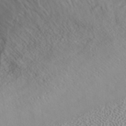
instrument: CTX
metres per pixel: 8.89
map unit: ANa
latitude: 40.3089
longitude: 23.8045
